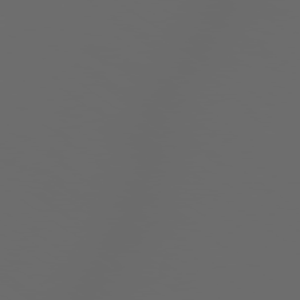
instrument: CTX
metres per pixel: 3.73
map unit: Hpe
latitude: 77.9717
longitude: -179.4994
